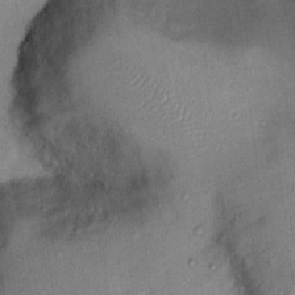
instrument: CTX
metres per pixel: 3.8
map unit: Ht
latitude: 13.9150
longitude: -40.6301
